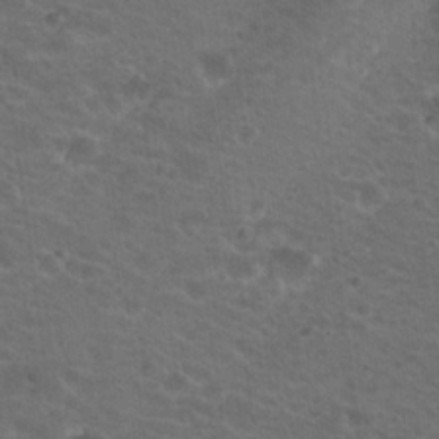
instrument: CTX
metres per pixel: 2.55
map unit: Hto
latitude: 19.7449
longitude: -32.7813
